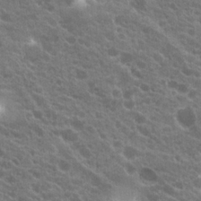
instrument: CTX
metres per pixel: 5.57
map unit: Hto
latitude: 20.5168
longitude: -35.3103
